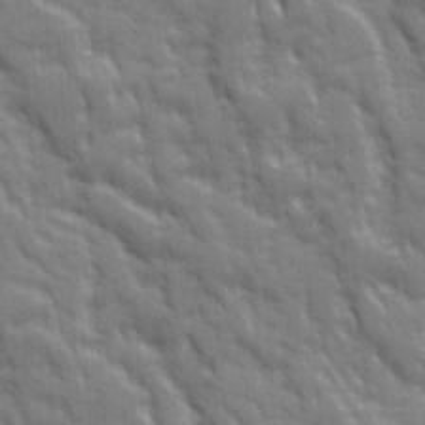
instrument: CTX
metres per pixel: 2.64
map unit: Ave
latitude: 19.9528
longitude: -133.6694
